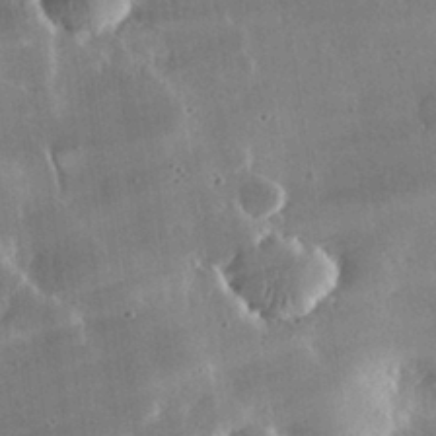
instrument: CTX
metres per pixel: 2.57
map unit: lHvf
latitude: 32.1767
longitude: -91.8583
